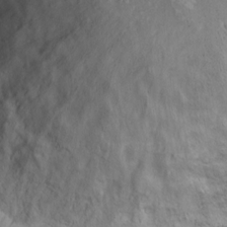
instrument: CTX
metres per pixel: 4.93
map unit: Hto
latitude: 14.3468
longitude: -29.8016
